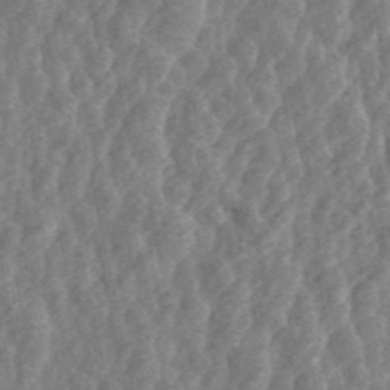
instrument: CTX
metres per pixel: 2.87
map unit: ANa
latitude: 45.3481
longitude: 29.1431
